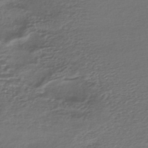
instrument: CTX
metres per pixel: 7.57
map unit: HNhu
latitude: -43.7099
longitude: 103.4266
